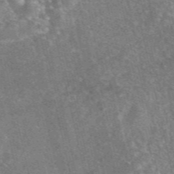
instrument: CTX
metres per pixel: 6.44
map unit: eAb
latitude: 46.9892
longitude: 119.0675
